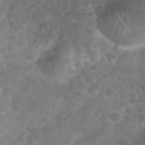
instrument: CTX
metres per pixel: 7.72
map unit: Nhu
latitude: 27.6883
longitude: -63.1970
